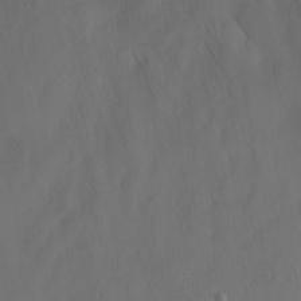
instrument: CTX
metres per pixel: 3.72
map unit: Ht
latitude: -6.8219
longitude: -26.5357
